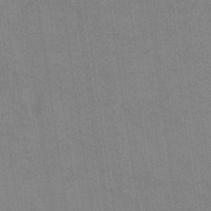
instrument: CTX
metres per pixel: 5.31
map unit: eHb
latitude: -37.0864
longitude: 76.5196
